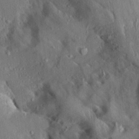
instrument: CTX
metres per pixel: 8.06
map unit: Aa
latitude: 13.5182
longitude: -143.7261
